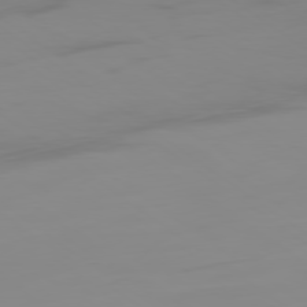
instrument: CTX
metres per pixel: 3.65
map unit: Ap
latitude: -78.8786
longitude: -78.9136
